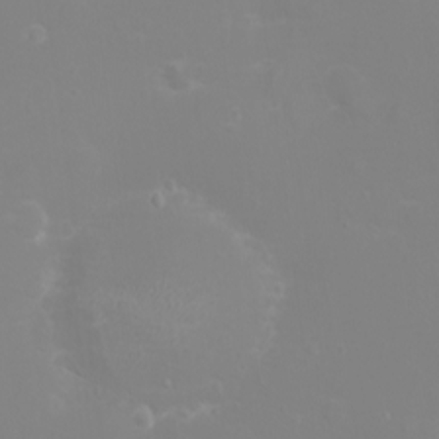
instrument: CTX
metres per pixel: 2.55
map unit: eHh
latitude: -3.0108
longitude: -75.5938
